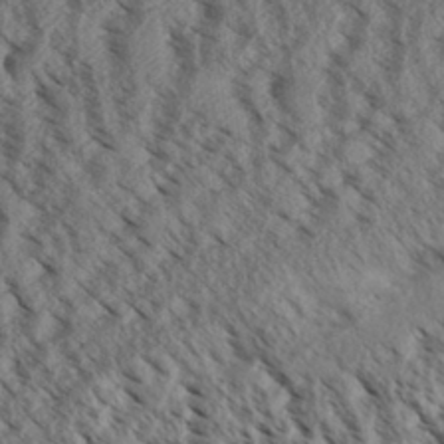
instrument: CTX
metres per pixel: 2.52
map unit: Aa
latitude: 30.9514
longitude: -138.0633
